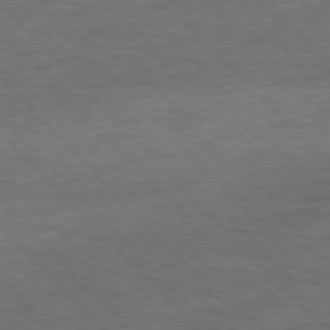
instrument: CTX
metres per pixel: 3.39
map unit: Hpe
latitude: -77.4643
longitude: 14.1984
